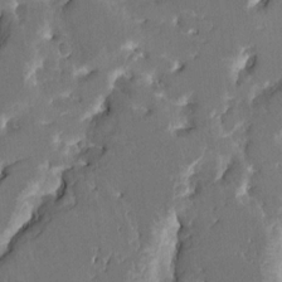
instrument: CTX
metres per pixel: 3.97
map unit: HNhu
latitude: 6.1011
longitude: -6.2334
